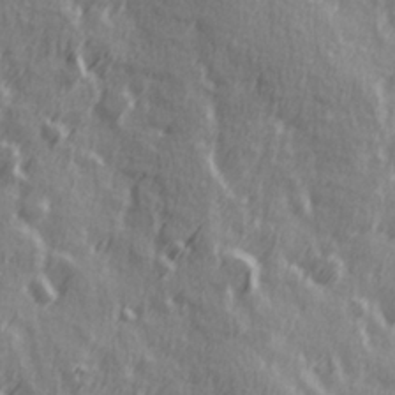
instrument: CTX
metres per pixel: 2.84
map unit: Hve
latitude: 26.2334
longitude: 146.5007
